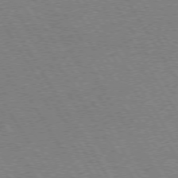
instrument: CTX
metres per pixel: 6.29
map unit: Hpe
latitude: 73.6505
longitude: -129.2159
